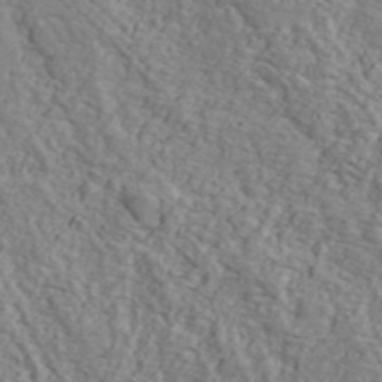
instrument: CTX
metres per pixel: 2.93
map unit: ANa
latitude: 44.3656
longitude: -85.2348
